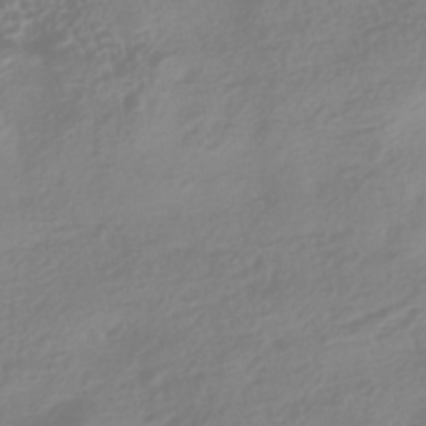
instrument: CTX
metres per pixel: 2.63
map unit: HNhu
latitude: -41.9178
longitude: 100.6518
